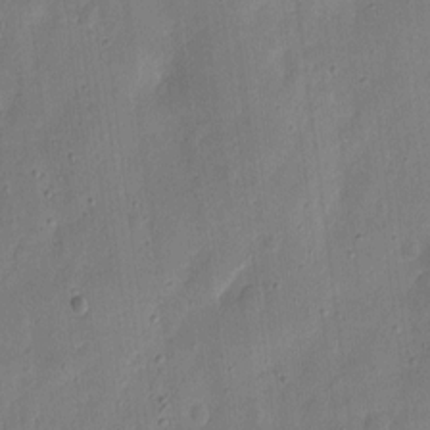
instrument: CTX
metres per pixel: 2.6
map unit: eHh
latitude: 7.3293
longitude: -71.9150
